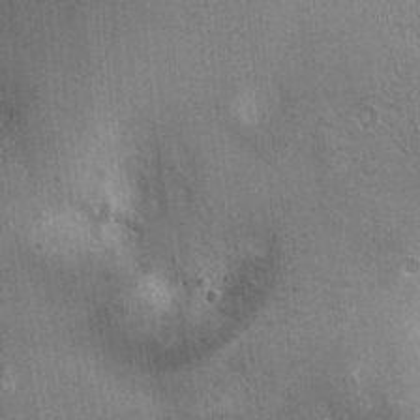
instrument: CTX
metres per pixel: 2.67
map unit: Ht
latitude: 3.1403
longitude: -19.1403
